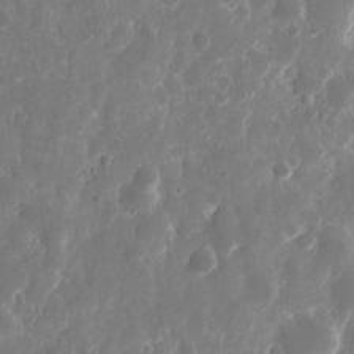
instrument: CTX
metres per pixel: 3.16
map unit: eHh
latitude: 11.1403
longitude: -72.0444
